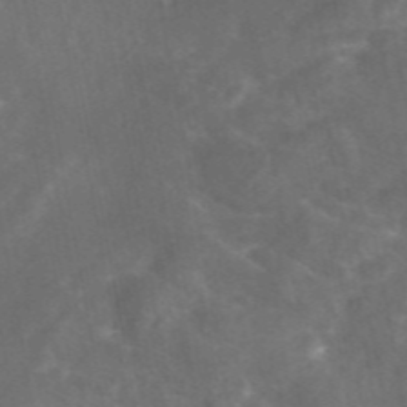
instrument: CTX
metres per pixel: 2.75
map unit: eAb
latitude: 46.1767
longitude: 125.7666
